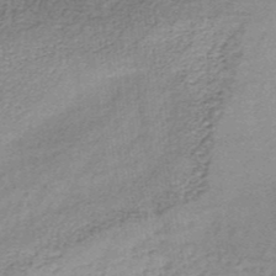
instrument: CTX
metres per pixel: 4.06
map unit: lHb
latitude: -36.4251
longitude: 60.8786
